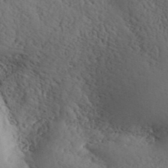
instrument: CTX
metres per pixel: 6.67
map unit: ANa
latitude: 41.0647
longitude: 52.6140
